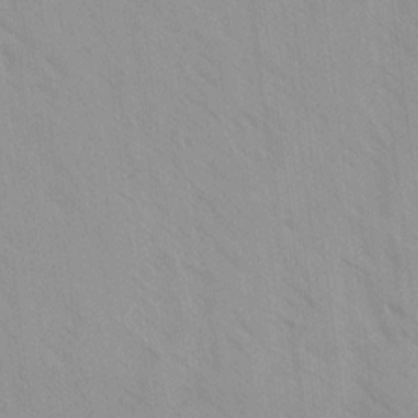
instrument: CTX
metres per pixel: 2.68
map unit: Ave
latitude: -1.8045
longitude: -112.3845
